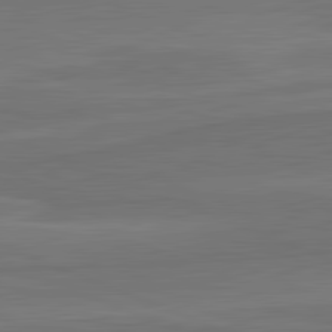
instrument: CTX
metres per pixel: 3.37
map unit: lApd
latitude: 82.0633
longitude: 168.4062
